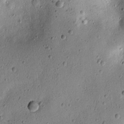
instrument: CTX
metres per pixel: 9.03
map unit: lAvf
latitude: 7.9150
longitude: 169.6910
